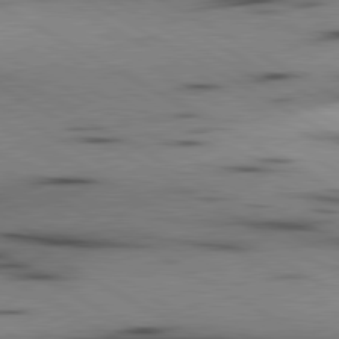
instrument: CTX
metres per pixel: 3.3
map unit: lApd
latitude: 80.4034
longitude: 157.7477
